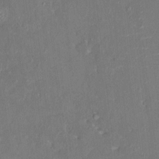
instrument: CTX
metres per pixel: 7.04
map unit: HNhu
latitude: 6.4601
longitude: 3.8233
